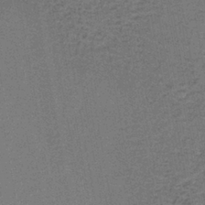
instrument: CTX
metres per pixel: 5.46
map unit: HNb
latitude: -36.9730
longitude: 52.2172
